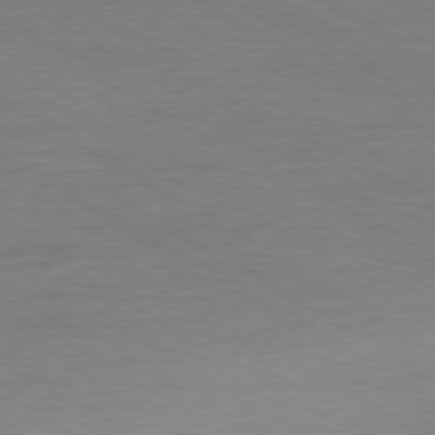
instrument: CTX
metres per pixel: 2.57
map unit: Ap
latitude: -80.1606
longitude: -87.6694
